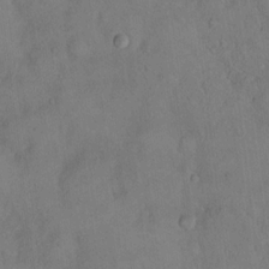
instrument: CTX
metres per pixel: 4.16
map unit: Hto
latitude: 14.7058
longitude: -60.1011
